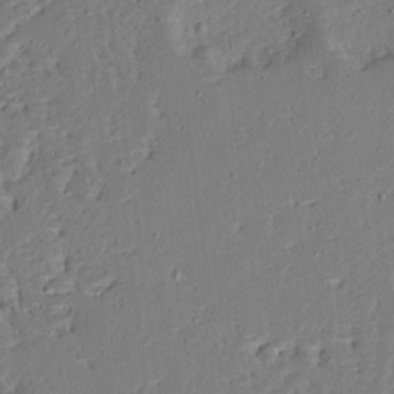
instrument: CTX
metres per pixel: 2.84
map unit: Ave
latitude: 13.0459
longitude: -137.8773
